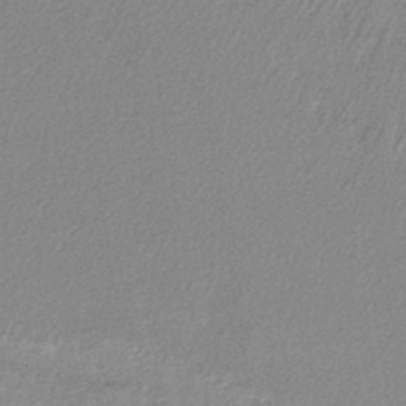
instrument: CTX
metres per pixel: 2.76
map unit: lHb
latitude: -40.5007
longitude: 71.3132
